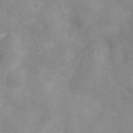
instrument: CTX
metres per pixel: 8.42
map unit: Nhu
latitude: 5.0080
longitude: -17.2159
